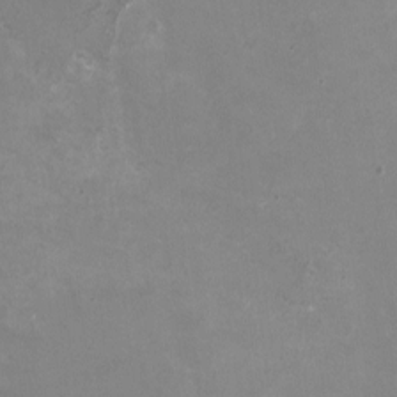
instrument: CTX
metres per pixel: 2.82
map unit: HNhu
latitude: -1.4644
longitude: -3.4804
